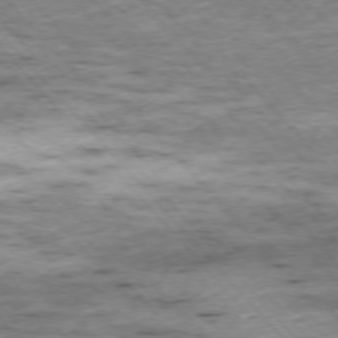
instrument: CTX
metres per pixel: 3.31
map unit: Ap
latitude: -75.8801
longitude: -89.6883
